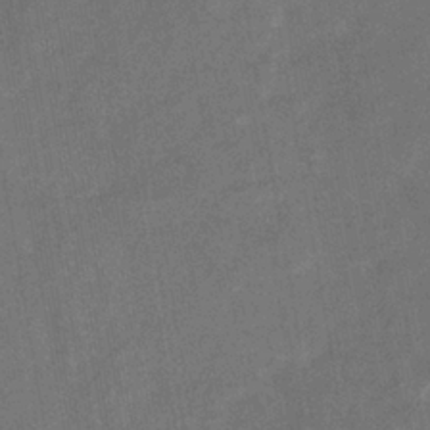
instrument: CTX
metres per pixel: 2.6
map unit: eHb
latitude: -33.8234
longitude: 74.1039
